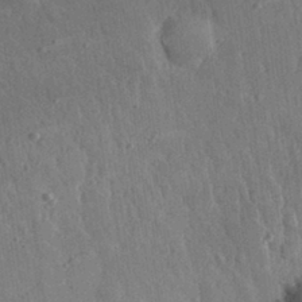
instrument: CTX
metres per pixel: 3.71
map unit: eHh
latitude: 31.8773
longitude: -79.4427
